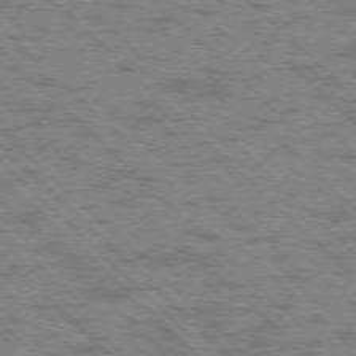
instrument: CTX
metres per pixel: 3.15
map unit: Ap
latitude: -76.1606
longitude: -80.2522
